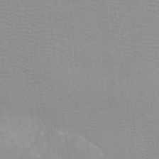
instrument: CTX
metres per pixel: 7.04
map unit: Htu
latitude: -12.0094
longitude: -71.6694
